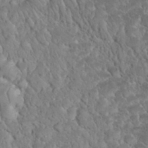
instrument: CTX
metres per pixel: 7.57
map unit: eHh
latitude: 33.2915
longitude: -65.0458
